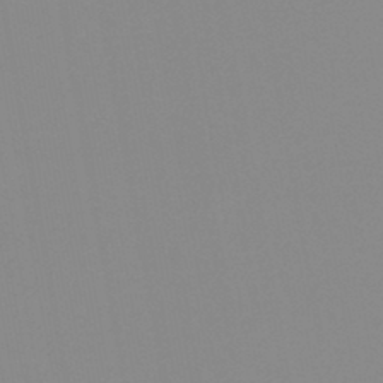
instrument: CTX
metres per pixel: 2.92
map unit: HNb
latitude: -45.4643
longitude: -44.6868
